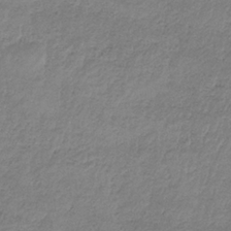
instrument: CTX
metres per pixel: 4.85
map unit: HNb
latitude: -34.1606
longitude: 62.1039
